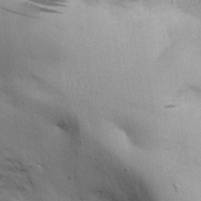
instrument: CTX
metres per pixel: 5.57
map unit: Nhu
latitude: 27.9906
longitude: -71.1970
